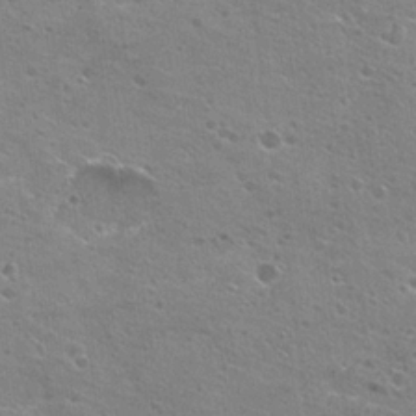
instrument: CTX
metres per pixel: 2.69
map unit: Hto
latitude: 22.9703
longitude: -42.6113
